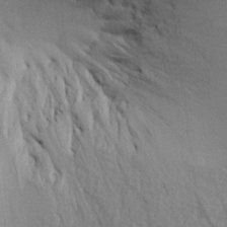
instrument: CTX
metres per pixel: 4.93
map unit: Aa
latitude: 26.1578
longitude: -143.4804
